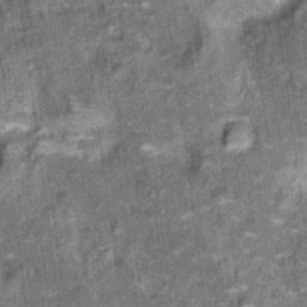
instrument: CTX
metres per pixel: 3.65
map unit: Hto
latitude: 15.4805
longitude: -34.8380
